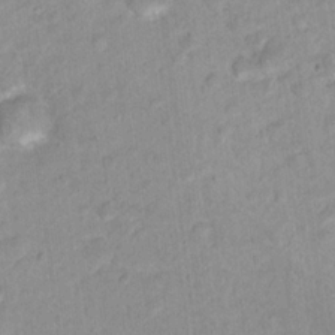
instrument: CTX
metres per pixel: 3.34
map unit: Nhu
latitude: 16.9892
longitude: -32.0633
